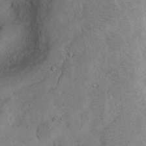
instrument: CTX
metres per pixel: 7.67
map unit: Nhu
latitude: 13.8395
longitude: -27.6694
